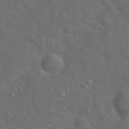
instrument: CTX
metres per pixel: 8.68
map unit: Hto
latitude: 18.1577
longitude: -53.4993
